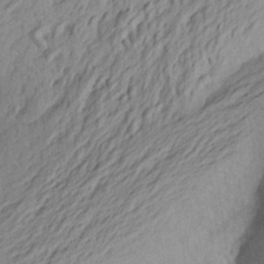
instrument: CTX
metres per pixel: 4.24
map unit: Aa
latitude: 26.3845
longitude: -145.4237
